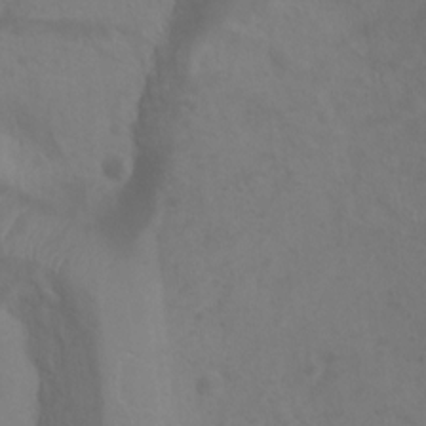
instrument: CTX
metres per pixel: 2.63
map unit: Ht
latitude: 1.9150
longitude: -21.1781
